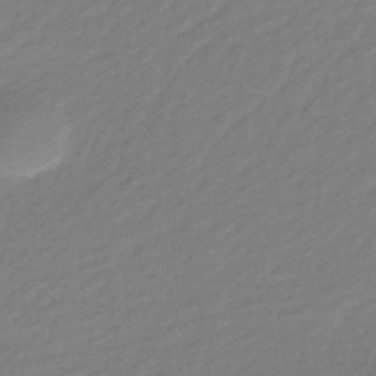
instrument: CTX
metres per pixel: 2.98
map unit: eHb
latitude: -44.1984
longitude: 89.2376
